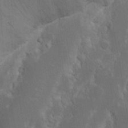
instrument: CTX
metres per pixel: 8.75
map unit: Nhu
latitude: 18.4412
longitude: -73.8773
